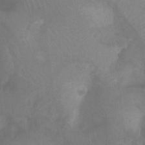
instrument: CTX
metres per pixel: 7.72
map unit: Ht
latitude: 2.8002
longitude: -25.7260
